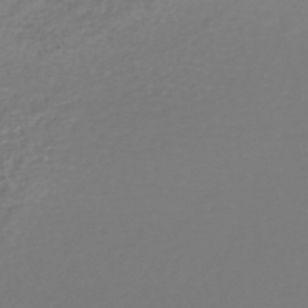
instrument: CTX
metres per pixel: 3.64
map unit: HNhu
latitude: -47.3698
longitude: 96.6897
